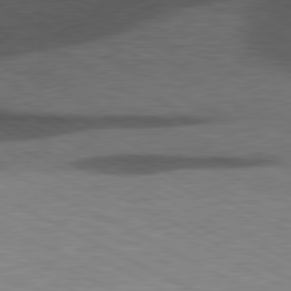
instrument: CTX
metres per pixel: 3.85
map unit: lApd
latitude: 79.6505
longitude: -128.1389
